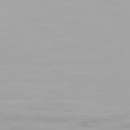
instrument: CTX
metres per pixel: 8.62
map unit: Hpe
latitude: 77.6505
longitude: -165.9906
